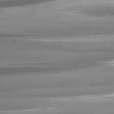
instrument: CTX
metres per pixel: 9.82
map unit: lApd
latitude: 81.6694
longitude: -140.3845
